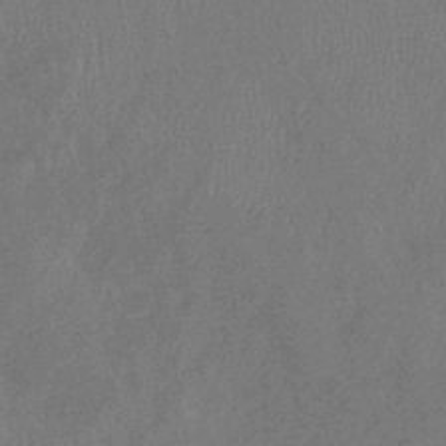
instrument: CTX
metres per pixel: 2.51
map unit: eHb
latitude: -39.0676
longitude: 77.1620
